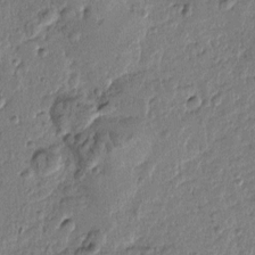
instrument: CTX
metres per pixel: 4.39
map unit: Htu
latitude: -0.8975
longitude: -176.3089
